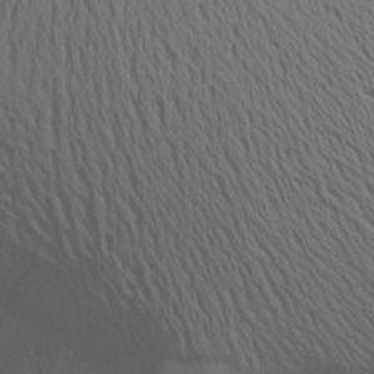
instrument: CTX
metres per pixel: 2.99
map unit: Aa
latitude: 17.4804
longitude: -144.7813
